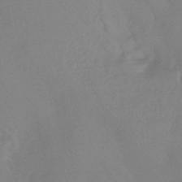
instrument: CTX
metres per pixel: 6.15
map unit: HNhu
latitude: -45.6344
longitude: 91.7667
